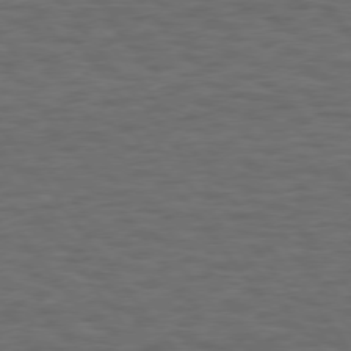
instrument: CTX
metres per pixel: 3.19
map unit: Hpe
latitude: 75.2537
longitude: -136.5357
